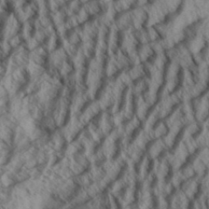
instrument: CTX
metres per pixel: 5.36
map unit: Aa
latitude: 33.7639
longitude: -139.2159
